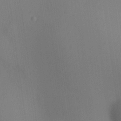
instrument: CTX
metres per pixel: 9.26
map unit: HNhu
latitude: 9.3671
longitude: 14.6141
